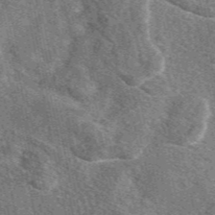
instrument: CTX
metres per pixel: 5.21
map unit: eAb
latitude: 48.1389
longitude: 119.5399
